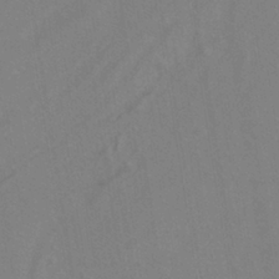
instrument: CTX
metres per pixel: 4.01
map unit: ANa
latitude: -38.6141
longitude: 95.5777
